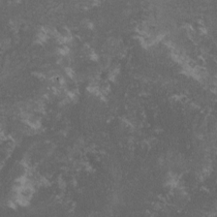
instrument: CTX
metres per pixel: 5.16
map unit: lHvf
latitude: -15.4266
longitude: -102.1200
